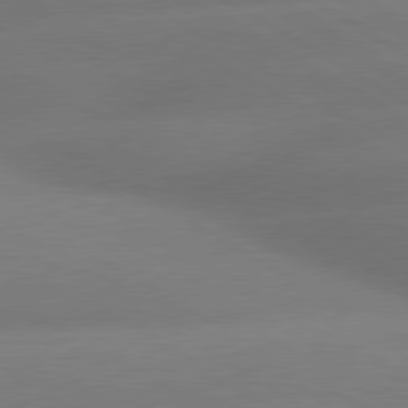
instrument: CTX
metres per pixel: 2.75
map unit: lApd
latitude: 80.2711
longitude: -149.8394
